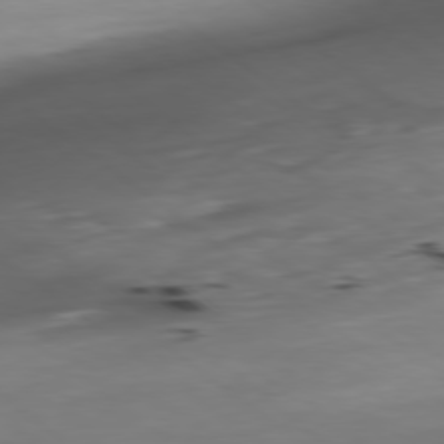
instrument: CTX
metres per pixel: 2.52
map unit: Ap
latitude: -79.0675
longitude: -92.0444
